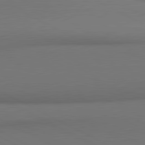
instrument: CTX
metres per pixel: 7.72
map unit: lApd
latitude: 81.3293
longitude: 174.0661
